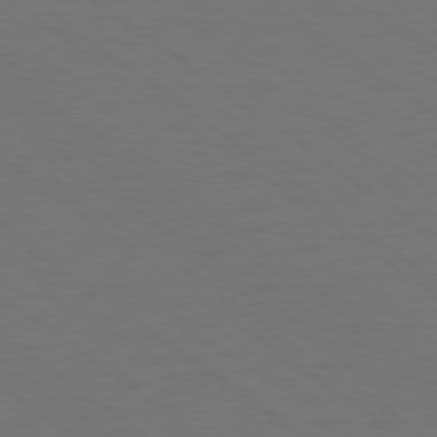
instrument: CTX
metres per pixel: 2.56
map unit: Ap
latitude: -79.1242
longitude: -62.2334
